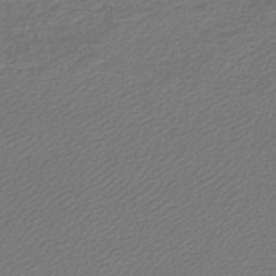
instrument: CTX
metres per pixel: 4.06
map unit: lHb
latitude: -45.9367
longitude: 60.2928
